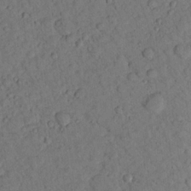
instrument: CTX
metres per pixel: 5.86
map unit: lHvf
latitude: 14.0822
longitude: 178.2739
